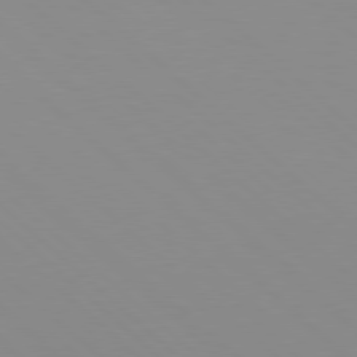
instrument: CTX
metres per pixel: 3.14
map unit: Hpe
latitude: 77.7827
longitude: -165.3104
